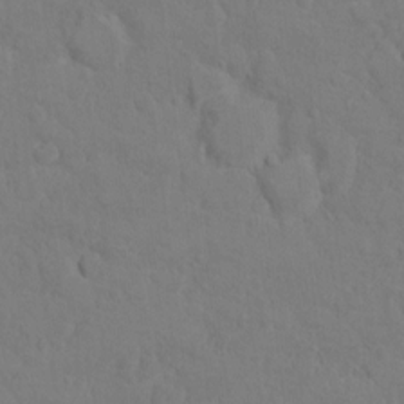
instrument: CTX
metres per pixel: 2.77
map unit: Ht
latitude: 11.3860
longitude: -33.3860
